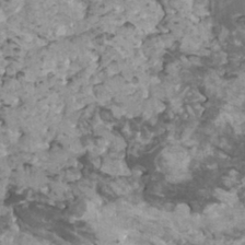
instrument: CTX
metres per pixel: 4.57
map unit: HNhu
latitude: 2.5734
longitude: 3.4643
